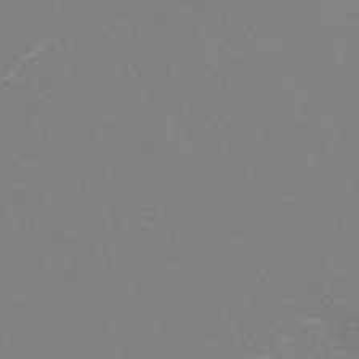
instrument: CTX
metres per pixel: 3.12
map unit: eHh
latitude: -62.8975
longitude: 48.6519
